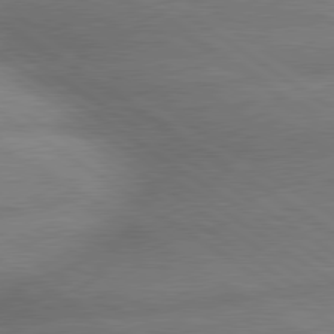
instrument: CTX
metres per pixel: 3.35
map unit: lApd
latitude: 79.9717
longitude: -168.6302
